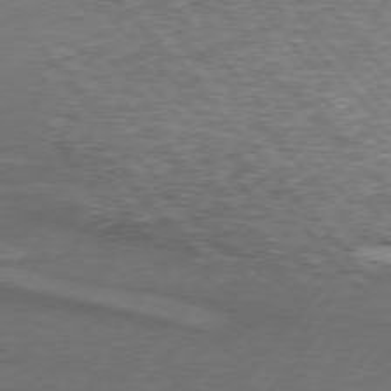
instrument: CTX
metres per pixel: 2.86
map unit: lApd
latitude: 74.6113
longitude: -78.1011
